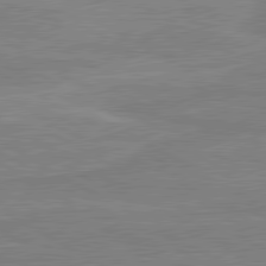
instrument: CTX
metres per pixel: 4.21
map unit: lApd
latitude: 80.4412
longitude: 168.5762
